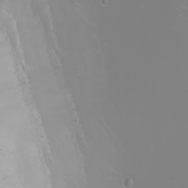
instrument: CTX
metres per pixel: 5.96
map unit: Nhu
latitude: -6.4062
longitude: -83.7071
